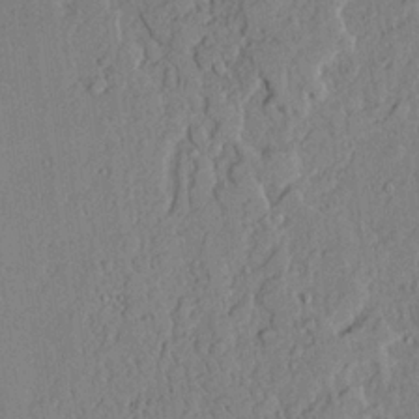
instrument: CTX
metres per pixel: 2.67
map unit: lAvf
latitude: 22.8569
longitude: -110.1011
